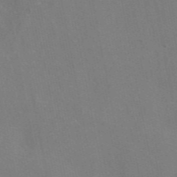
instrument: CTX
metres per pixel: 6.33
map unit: eAb
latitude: 46.7624
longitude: 116.2361
